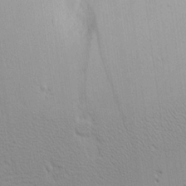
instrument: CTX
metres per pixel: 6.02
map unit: Aa
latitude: 18.4223
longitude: -141.5749
